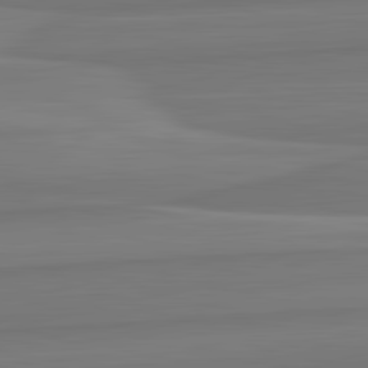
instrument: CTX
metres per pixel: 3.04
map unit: lApd
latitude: 82.6490
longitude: 168.6518
